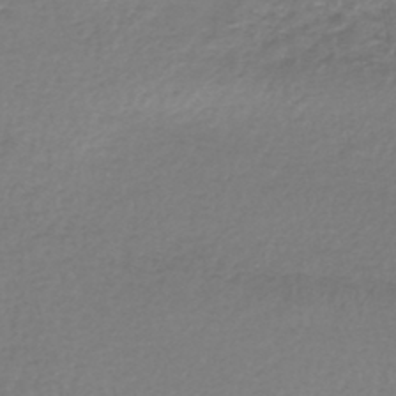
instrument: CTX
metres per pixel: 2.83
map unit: lHb
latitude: -43.0675
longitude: 73.0675
